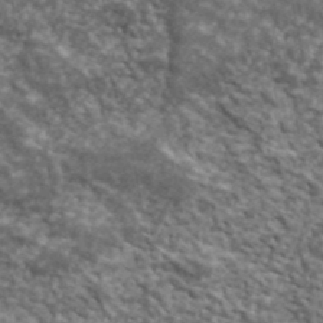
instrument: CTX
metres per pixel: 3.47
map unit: lHvf
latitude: 40.6112
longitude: -87.6883
